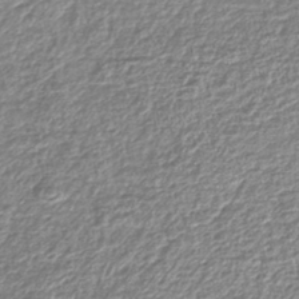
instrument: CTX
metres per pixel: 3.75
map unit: lHb
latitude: -43.4643
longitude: 68.8219
